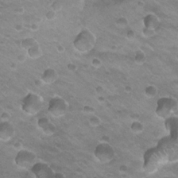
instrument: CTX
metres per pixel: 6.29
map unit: Hto
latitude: 22.2333
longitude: -32.5357
